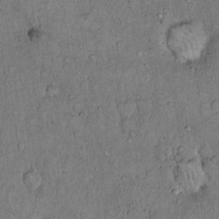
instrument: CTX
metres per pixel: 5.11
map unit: Hto
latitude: 14.3846
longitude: -57.1214
